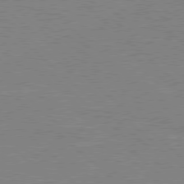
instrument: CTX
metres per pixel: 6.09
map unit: Hpe
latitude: 78.3656
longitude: -122.7246
